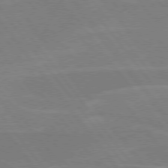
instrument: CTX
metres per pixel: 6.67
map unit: lApd
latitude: 75.1403
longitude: -67.6882
